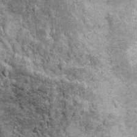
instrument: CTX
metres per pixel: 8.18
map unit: Ht
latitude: 10.2901
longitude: -38.3656
